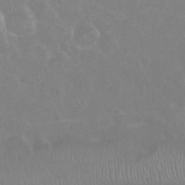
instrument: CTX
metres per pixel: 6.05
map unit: Nhu
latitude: 25.9339
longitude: -53.1403
